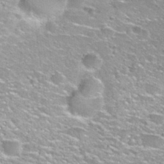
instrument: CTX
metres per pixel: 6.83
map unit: Nhu
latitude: 30.3279
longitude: -49.2348
